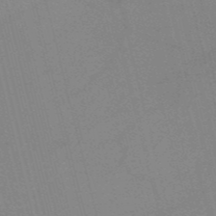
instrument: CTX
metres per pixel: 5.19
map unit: HNb
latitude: -52.8030
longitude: -46.8002
